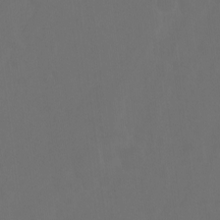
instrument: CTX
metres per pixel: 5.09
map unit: Ht
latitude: -4.9730
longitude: -62.3468
